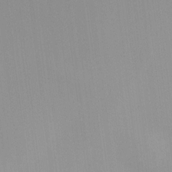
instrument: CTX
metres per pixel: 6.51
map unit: HNhu
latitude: 5.9150
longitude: 8.2928
